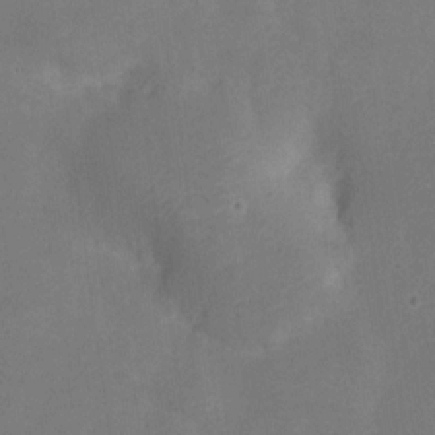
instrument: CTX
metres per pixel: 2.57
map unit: Nve
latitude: -24.7274
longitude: 107.7478
